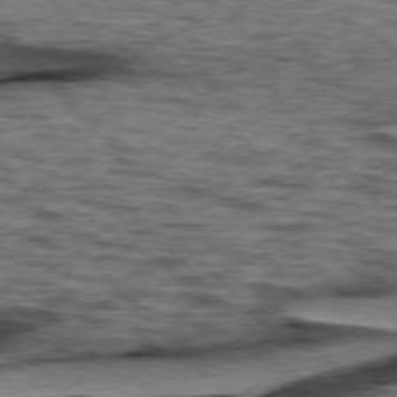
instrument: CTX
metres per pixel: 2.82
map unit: lApd
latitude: 76.5923
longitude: -70.7435
